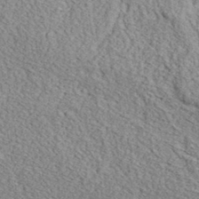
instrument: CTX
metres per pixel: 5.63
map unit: eHh
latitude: 37.4238
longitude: -80.0822
